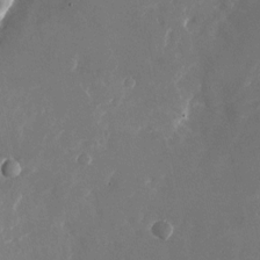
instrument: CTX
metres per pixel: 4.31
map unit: Nhu
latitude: -23.3888
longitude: -72.6113
